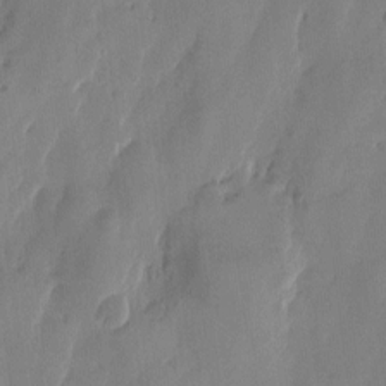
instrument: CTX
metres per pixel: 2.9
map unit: Htu
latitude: -1.6911
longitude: -176.8758
